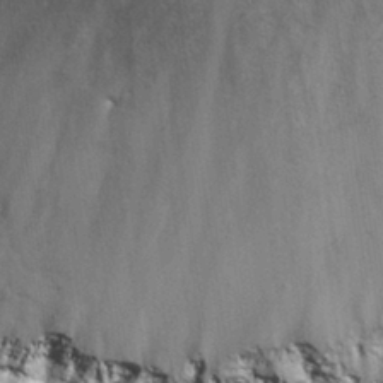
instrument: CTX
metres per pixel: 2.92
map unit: Hto
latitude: 28.3089
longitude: -40.4978
